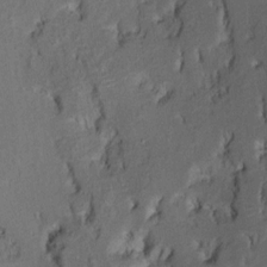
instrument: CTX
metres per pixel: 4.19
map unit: Ht
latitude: 10.7813
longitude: -33.6505
